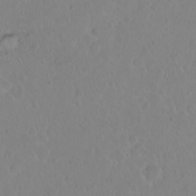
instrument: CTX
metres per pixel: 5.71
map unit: eHh
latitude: 1.4615
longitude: -55.2537
